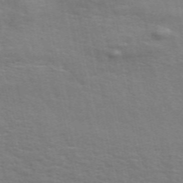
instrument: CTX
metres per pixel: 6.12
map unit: ANa
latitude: 49.8016
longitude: -80.0255
